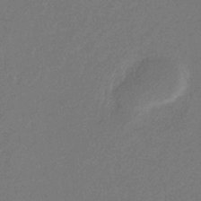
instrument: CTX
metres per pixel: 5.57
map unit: eHb
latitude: -31.2376
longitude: 70.8975
